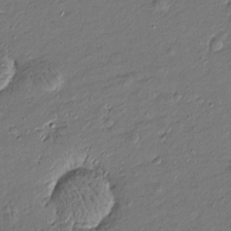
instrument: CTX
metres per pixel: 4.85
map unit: Htu
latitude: -7.1809
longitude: 176.6519
